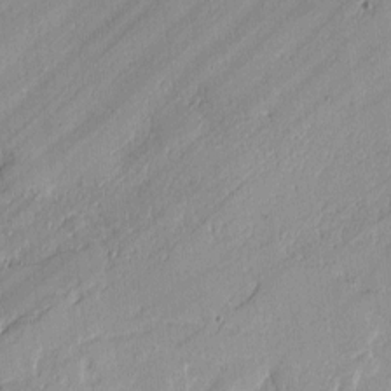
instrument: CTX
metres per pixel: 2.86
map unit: lAvf
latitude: -1.6155
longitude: -107.3293
